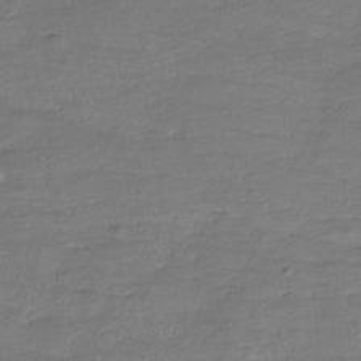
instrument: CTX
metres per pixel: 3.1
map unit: Hve
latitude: -27.6910
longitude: 91.2754
